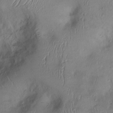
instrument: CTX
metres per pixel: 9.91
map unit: Ht
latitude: 0.3656
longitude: -13.7639
